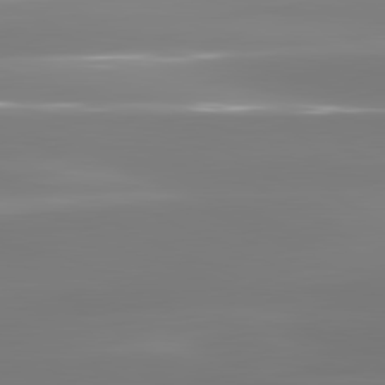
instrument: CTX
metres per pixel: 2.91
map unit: lApd
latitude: 81.1970
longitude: -134.3278
